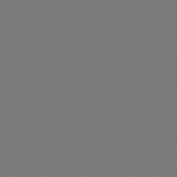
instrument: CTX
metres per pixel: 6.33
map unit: lApd
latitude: 79.1781
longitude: -175.3104
